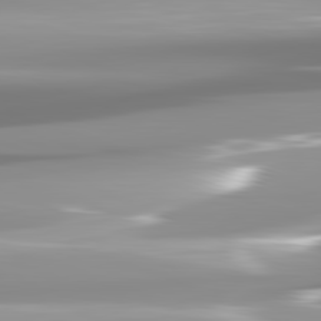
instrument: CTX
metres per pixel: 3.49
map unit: lApd
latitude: 82.1955
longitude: -138.3845
